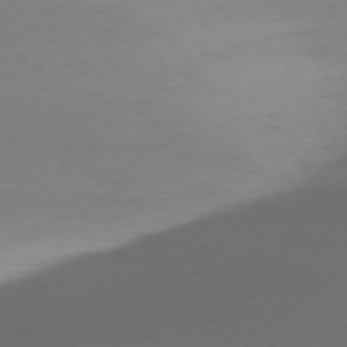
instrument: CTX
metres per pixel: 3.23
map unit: Ap
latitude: -75.1620
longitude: -68.0822
